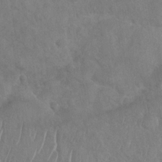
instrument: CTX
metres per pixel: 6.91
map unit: Nhu
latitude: -30.7274
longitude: -61.8394
